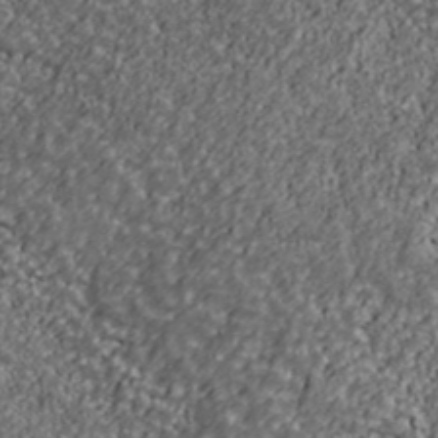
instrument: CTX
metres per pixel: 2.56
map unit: Ave
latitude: 41.1403
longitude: -111.6883
